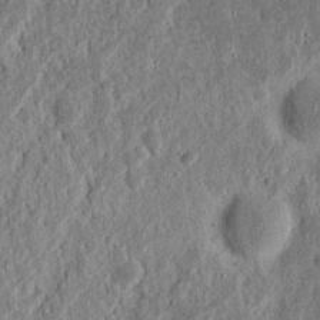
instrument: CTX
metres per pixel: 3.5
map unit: Nhu
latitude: 14.5546
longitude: -74.0444
